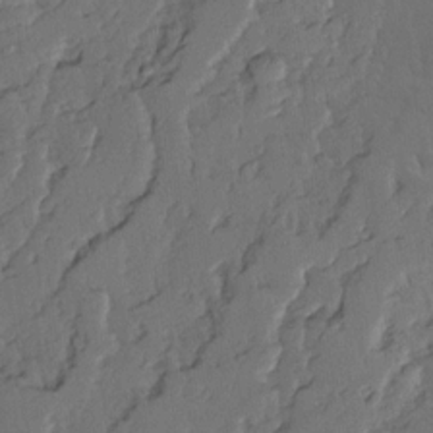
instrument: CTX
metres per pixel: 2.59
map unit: Ave
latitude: 14.4979
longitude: -135.9528
